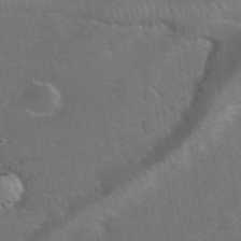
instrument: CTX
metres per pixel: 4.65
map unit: eHh
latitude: 37.8772
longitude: -65.4993
